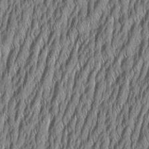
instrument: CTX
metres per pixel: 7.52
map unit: Aa
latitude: 7.4615
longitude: -130.4601
